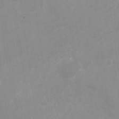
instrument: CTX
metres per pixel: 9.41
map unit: Nhu
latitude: -27.5588
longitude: -75.2726
